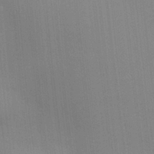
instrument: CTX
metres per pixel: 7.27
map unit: lAvf
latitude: 25.2348
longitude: -112.0633
